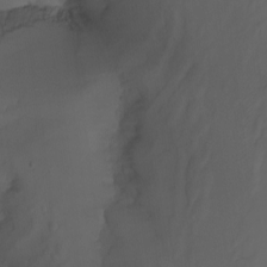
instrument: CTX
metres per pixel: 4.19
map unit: Nhu
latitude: -7.4076
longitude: -80.9136
